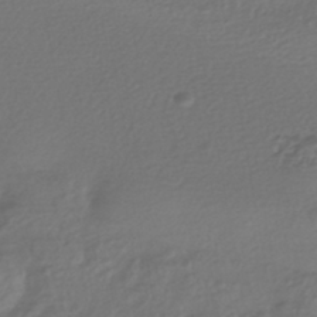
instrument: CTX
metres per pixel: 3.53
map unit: HNhu
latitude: -43.9178
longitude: 96.7841
